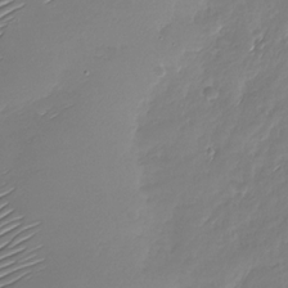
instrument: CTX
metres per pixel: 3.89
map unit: Nhu
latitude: -27.9367
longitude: -61.9717
